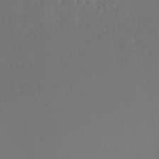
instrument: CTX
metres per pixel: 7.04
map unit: Htu
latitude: -15.3888
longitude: -46.8569
